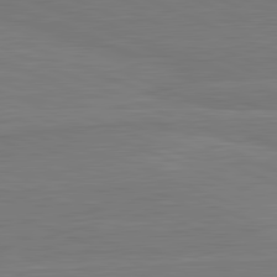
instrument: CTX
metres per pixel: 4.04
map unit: lApd
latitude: 82.2711
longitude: 166.8597
